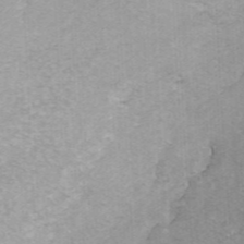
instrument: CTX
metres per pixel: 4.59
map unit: ANa
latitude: 44.8191
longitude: 25.7289
